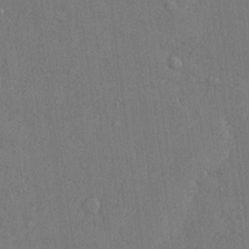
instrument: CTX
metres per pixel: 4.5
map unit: lHvf
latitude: 23.4804
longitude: 142.1794
